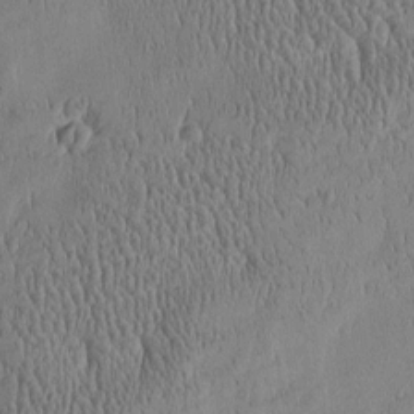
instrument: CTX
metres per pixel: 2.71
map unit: Htu
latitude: -5.0297
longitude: 175.0297
